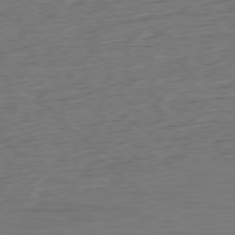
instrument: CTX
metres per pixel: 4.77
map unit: Ap
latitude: -78.8408
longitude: -70.4601
